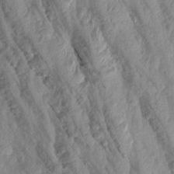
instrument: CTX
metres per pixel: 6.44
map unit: Aa
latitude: 17.8205
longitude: -146.5924
